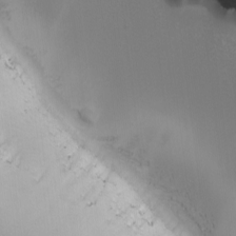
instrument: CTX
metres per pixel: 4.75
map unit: Ave
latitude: -7.8044
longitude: -119.3859
